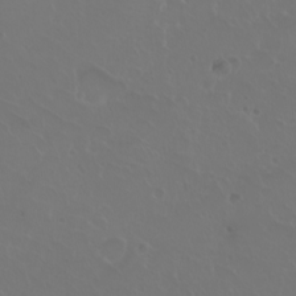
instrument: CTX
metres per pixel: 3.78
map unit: eHh
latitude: 1.0647
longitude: -54.7813
